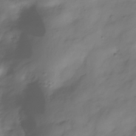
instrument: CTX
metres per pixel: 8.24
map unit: Hve
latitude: -32.2173
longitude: 91.8423
